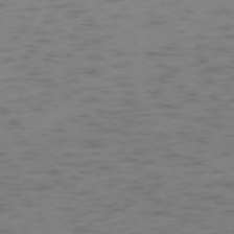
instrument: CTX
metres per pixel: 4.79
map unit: Ap
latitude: -75.7100
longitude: -78.5735
